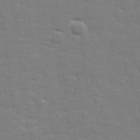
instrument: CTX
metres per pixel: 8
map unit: lHvf
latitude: 25.1214
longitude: 142.2550
